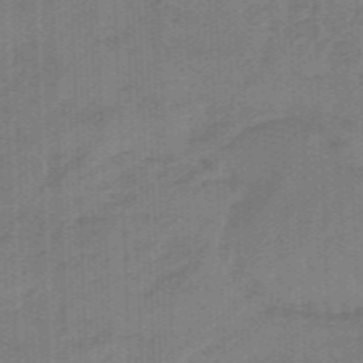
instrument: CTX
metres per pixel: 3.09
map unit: eHb
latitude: -46.0283
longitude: 83.5588
